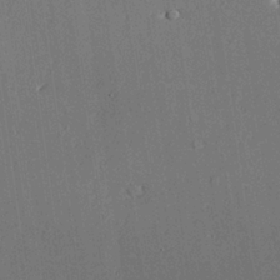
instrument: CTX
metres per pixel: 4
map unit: lAvf
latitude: 24.8191
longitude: -111.2915
